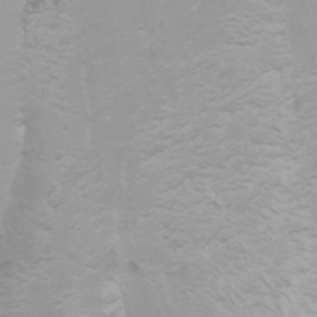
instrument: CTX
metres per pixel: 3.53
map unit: Nhu
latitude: -0.3118
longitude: -76.9702
